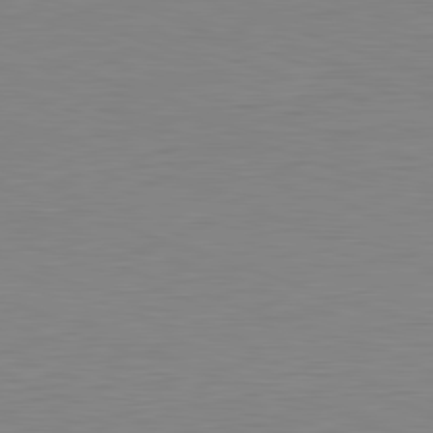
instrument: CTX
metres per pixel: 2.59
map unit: Hpe
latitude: -82.1228
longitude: 10.5007
